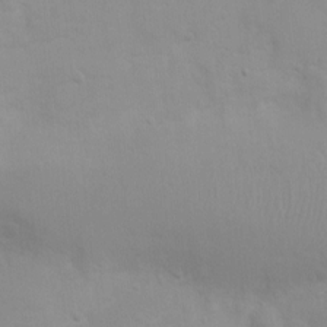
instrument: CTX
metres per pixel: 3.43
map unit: Ht
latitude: 3.4615
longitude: -22.6490
